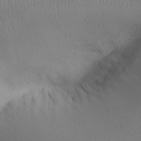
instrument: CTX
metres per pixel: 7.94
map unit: Aa
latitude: 31.6505
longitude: -143.7072
